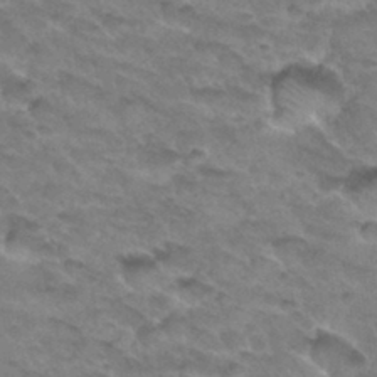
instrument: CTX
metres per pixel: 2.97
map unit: Hto
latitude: 33.4993
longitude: -46.8380
